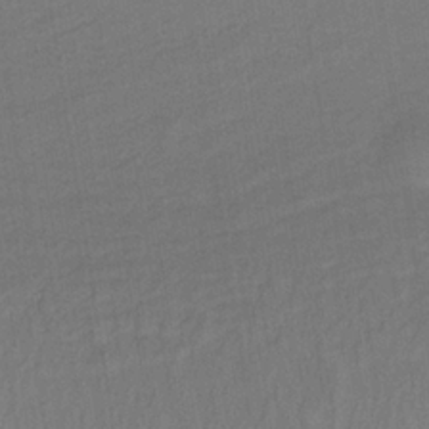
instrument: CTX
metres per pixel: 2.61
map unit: lHb
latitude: -33.6155
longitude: 66.9731
